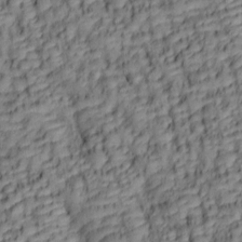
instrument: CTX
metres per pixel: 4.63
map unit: lAa
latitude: 6.2900
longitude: -116.1011
